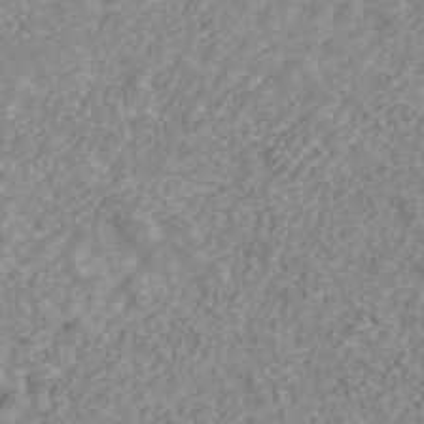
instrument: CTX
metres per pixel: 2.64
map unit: ANa
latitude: 43.0081
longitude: 26.4062
